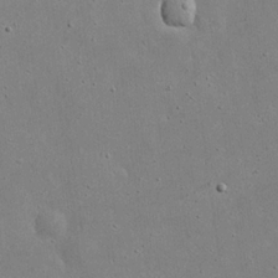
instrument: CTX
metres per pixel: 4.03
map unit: eHh
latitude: 20.3279
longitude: -71.6505
